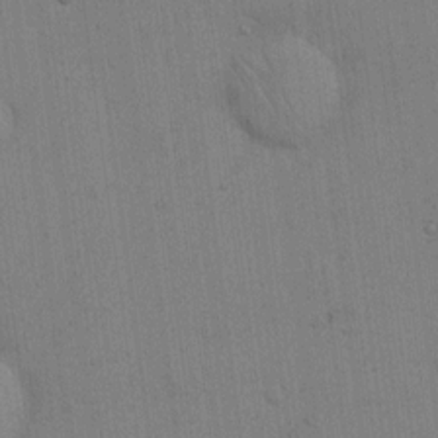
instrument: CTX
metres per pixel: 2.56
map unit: Hto
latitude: 14.0822
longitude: -61.1592
